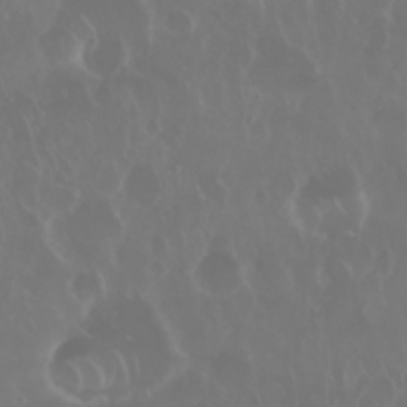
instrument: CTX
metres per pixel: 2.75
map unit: Nhu
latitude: 28.6868
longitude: -62.9514
